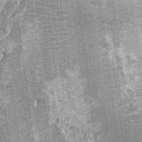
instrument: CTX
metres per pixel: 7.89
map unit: Ht
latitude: 0.0633
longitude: -17.4237
